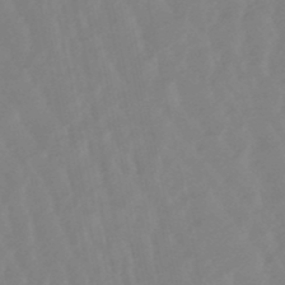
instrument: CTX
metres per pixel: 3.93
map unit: lHb
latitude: -48.6897
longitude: 78.7652
